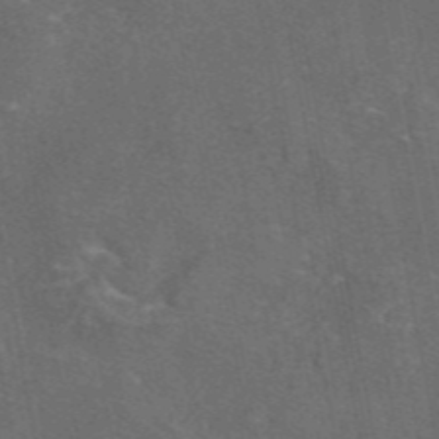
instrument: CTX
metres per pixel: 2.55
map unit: eAb
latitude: 45.9528
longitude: 108.6896
